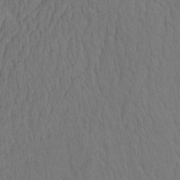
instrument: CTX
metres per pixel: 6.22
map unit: eHh
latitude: -2.3117
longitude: 15.5022
